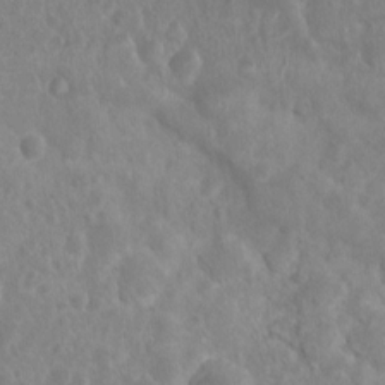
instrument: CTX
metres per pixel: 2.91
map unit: Nhu
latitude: 6.6301
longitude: -19.1214
